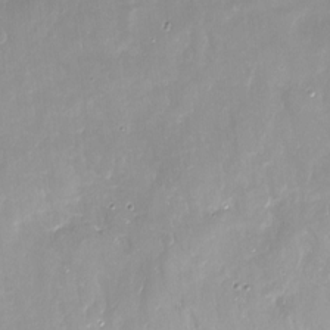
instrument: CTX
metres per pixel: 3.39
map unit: Ht
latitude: -16.5385
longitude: -44.4034
